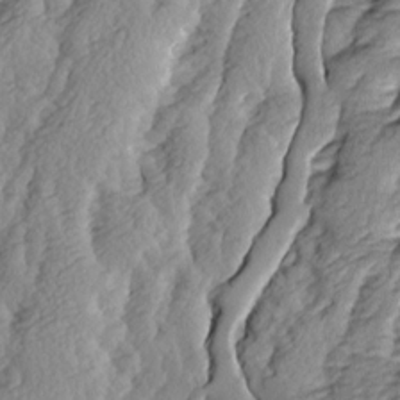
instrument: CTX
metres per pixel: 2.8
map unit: Ave
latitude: 14.1578
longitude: -134.9324
